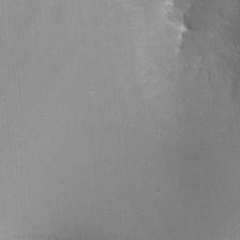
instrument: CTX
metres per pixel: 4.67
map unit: Nhu
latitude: -7.5966
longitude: -74.9703
